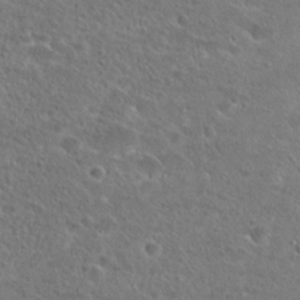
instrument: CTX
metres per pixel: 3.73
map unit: Hto
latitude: 25.5182
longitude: -46.2523
